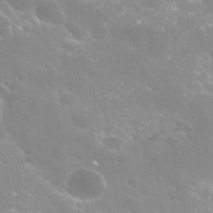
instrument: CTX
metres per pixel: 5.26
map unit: Hto
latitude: 29.8772
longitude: -43.7828
